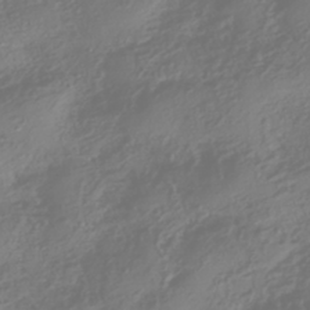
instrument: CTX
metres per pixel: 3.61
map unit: HNhu
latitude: -42.4062
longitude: 106.3684
